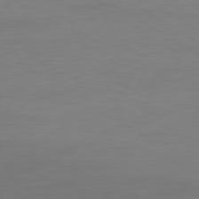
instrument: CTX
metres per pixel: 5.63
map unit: Ap
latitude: -81.6344
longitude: -86.2144
